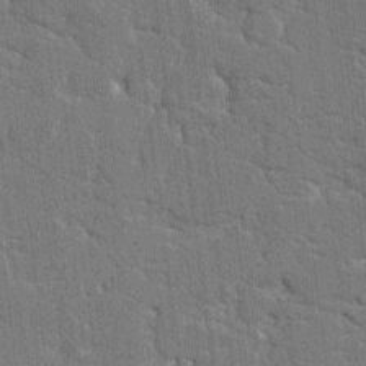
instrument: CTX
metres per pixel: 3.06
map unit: HNhu
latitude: 6.9514
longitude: -5.5560
